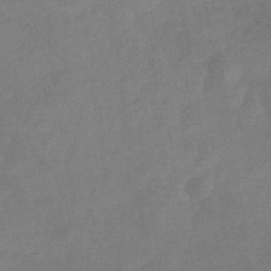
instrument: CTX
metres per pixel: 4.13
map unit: eHb
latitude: -34.1039
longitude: 74.9920
